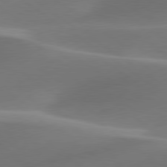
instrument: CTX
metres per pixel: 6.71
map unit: lApd
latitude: 79.9339
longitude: -91.4237
